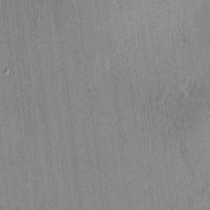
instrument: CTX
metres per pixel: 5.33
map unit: HNhu
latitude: 7.8394
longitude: 13.8422
